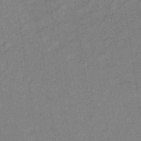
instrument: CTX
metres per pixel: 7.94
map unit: lHb
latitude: -35.4454
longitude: 70.9164
